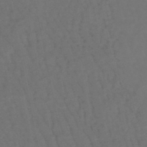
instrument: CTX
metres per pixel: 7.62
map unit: lHb
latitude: -47.6722
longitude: 81.2943
